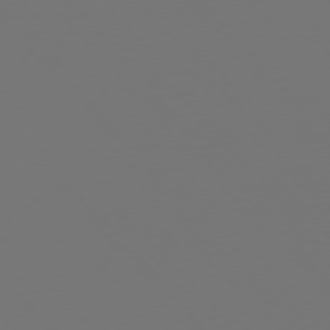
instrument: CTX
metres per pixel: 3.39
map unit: Ap
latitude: -76.2739
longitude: -63.2537
